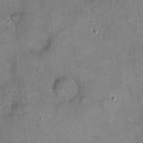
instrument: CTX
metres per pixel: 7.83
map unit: eHh
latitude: 20.5168
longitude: -60.3089
